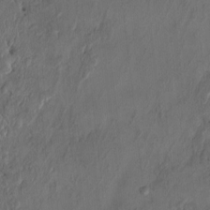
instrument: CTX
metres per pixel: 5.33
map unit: HNhu
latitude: 3.8772
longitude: -7.1403
